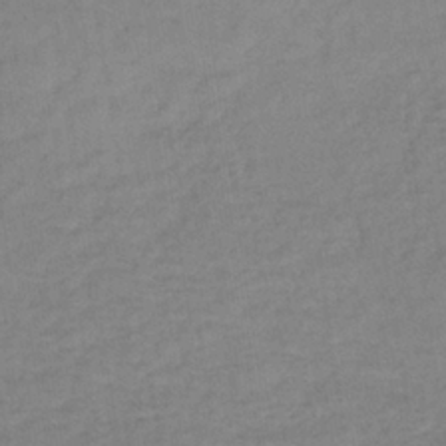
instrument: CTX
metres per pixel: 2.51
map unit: lHb
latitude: -35.6344
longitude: 65.5021
